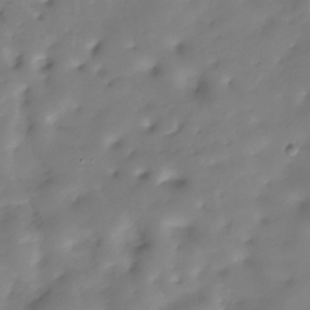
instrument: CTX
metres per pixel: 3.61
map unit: Hve
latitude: -30.1228
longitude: 90.1039
